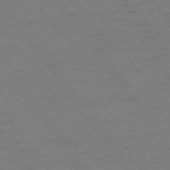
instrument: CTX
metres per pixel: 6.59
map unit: Ap
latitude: -75.0487
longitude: -70.6490
